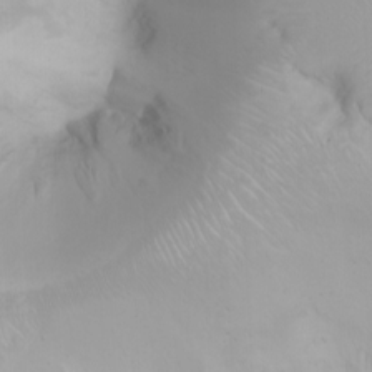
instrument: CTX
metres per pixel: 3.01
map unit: Ht
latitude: -0.8408
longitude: -61.3859
